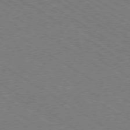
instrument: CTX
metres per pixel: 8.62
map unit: Ap
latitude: -79.3131
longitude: -79.2348
